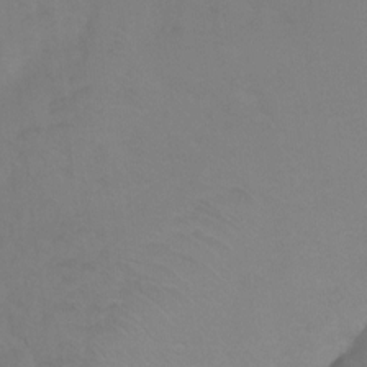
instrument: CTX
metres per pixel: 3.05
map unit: Ht
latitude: 1.6505
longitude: -35.2914
